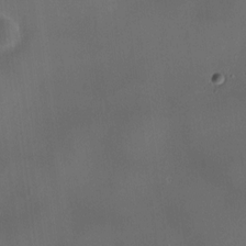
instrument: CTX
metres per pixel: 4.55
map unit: HNhu
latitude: 10.0444
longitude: 9.7289
